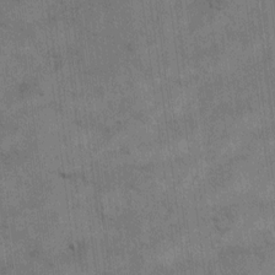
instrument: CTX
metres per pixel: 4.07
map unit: eHh
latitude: 13.1025
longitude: -65.6883
